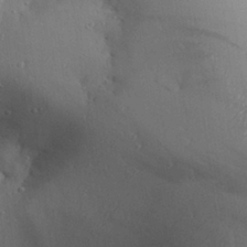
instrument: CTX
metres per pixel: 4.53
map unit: Aa
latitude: 26.9325
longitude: -129.2915
